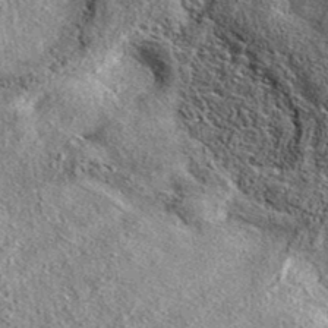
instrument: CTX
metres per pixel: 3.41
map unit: eAb
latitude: 37.7638
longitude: 109.6533
